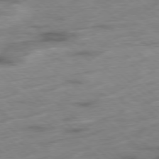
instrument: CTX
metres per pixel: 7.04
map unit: Hpe
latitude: -78.5384
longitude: -23.1970
